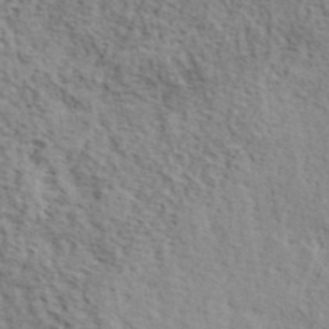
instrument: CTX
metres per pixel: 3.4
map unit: lHvf
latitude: 41.3292
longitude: -87.5560
